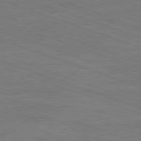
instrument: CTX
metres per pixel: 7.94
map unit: Ap
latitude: -81.5966
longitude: -73.5372
